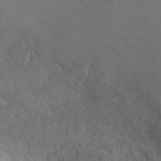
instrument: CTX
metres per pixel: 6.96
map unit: ANa
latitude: 44.6868
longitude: 22.9731
